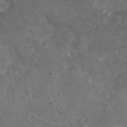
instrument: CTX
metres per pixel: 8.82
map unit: eAb
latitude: 45.7449
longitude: 115.4643
